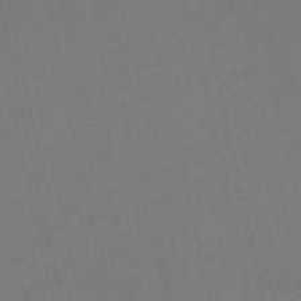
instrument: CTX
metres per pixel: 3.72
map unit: HNb
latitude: -52.7085
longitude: -48.7435
